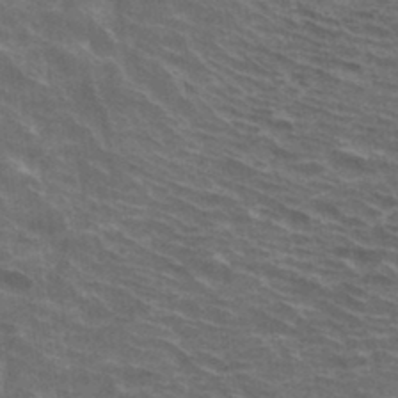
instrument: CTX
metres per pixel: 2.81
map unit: Hto
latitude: 34.6112
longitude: -40.4034
